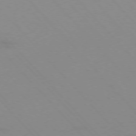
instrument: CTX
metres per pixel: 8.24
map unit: Ap
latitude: -76.9164
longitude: -61.4615
